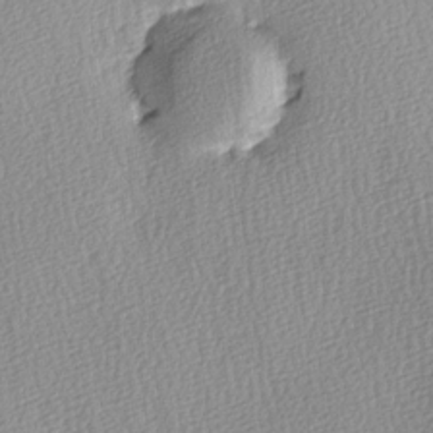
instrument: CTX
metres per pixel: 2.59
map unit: Ave
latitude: 3.4993
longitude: -111.8961
